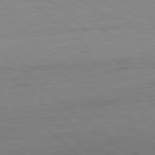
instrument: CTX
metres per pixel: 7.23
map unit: Hpe
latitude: 78.0255
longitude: -126.5168
